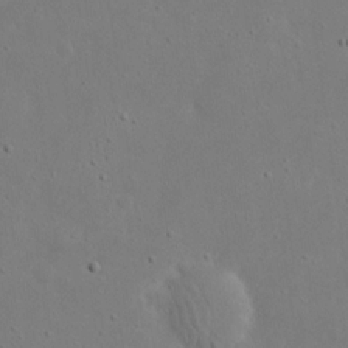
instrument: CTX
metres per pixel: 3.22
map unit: eHh
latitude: 18.9702
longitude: -71.7449
